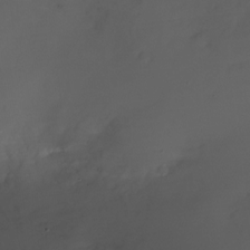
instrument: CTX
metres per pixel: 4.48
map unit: Nhu
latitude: -23.4455
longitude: -71.5182
